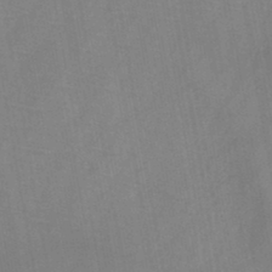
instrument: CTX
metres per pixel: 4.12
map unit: HNb
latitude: -45.0109
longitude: -39.4993
